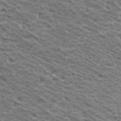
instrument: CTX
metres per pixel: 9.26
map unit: Hto
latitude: 32.9514
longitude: -40.5545
